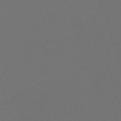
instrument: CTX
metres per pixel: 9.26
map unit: eHh
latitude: -63.6155
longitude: 53.0864
